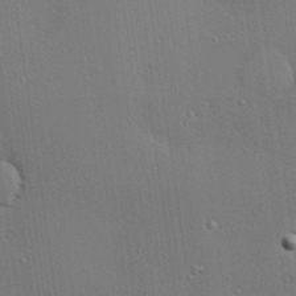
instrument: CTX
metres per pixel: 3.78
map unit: Hve
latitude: 26.7057
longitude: -90.4979
